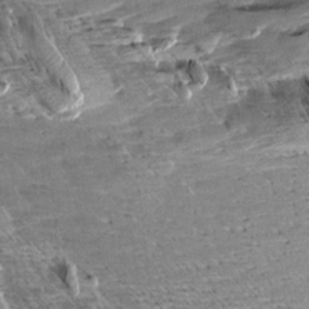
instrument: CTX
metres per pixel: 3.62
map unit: Aa
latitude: 10.3278
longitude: -141.3103
